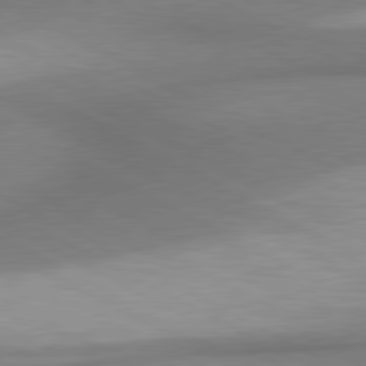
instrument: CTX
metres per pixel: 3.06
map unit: lApd
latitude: 80.6113
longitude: 162.7463
